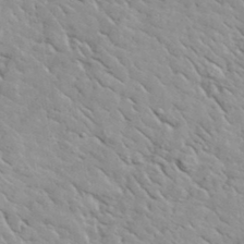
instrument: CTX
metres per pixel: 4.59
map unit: lHvf
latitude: 37.5182
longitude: -90.4034
